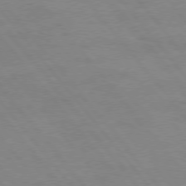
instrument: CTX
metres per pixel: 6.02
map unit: Hpe
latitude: 75.4615
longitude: -141.7449
